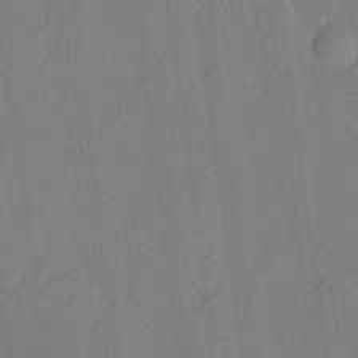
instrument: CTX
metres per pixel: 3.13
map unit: lHvf
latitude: 21.5182
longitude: 144.1606
